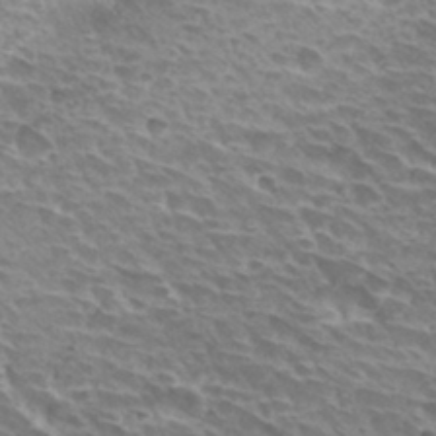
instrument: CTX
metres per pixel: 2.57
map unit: Hto
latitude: 30.4223
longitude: -42.0633
